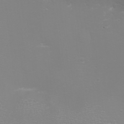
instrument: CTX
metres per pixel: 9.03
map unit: eHh
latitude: -6.7652
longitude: -79.1970
